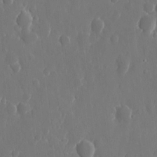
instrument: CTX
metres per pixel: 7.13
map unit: eHh
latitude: 10.9325
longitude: -71.1214
